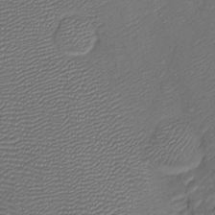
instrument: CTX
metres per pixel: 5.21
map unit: Htu
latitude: -6.8597
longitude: 155.1620
